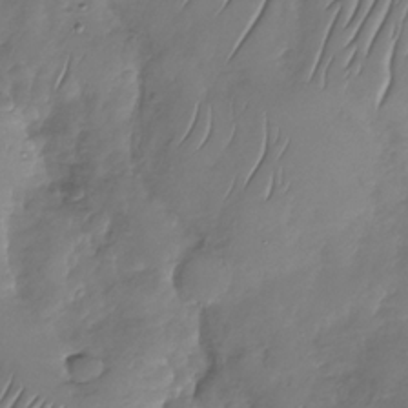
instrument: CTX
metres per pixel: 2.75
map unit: Nhu
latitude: -29.8233
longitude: -58.7624
